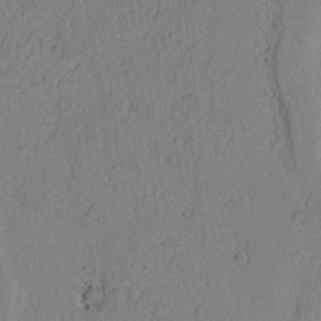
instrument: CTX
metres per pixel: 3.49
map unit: Htu
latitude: 1.3670
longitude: 175.3509
